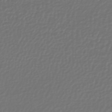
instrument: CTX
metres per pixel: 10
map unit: lHb
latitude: -41.6911
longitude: 72.4062
